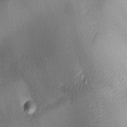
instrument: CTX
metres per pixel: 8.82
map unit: lAa
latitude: -6.0850
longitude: -122.2334
